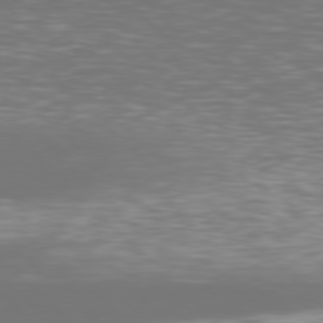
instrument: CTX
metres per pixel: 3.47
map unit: Hpe
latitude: 77.6127
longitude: -170.1200
